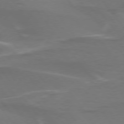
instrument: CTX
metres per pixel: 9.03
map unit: lApd
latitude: 75.1403
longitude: -62.8191
